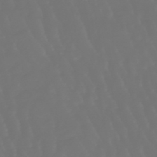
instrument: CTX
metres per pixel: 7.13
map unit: lHb
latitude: -47.3509
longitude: 79.5588
